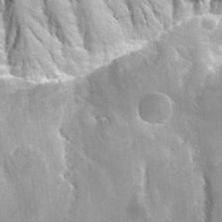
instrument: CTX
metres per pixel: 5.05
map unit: Hto
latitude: 28.2900
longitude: -40.4601
